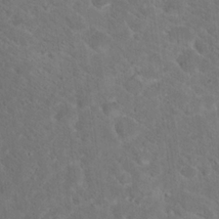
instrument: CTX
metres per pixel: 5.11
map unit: Hto
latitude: 18.1955
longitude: -37.1403
